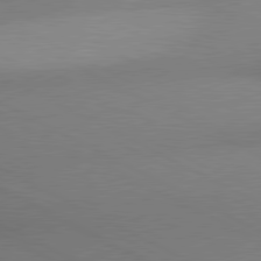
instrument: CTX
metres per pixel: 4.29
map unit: lApd
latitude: 80.5924
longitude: 134.3306
